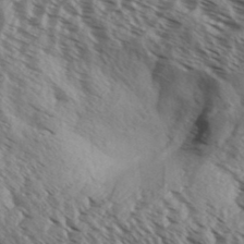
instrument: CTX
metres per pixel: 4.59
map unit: Aa
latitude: 32.5168
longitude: -139.6694
